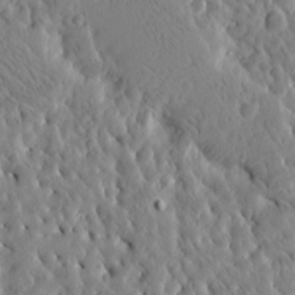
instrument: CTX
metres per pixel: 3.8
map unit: Htu
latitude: -5.1620
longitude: 173.4454
